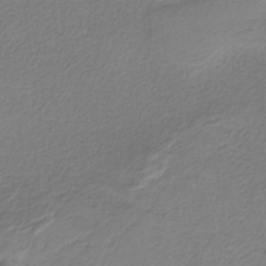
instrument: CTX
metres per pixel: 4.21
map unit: HNb
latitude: -38.0850
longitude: 53.4454
